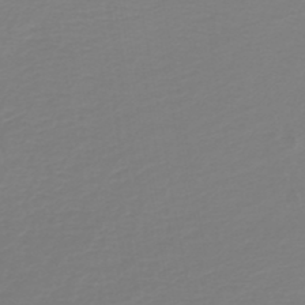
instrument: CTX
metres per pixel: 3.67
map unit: HNb
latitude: -45.3699
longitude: 55.3132
